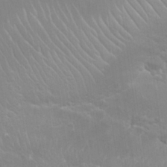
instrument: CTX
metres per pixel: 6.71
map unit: Nhu
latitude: 26.1767
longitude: -51.8394
